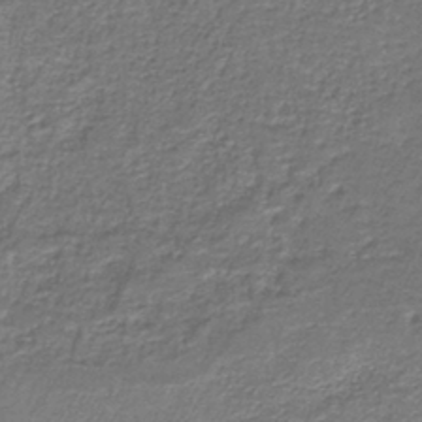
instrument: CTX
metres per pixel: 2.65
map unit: eAb
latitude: -37.3887
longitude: 52.5573
